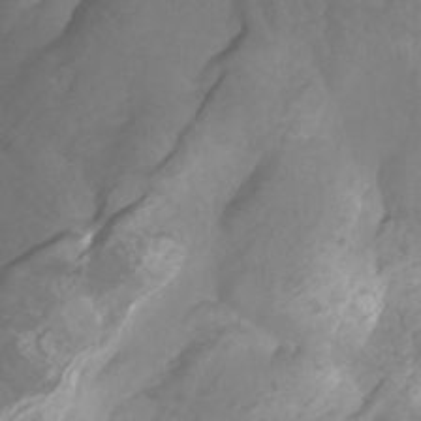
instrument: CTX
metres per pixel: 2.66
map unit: Ht
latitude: -2.4628
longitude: -17.8205
